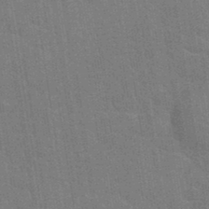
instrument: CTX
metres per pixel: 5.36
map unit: eHh
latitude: 36.7813
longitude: -66.5167
